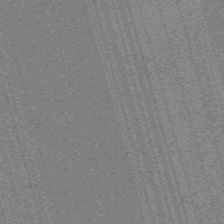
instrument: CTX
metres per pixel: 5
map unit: Nve
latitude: -59.4643
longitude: 62.3873
